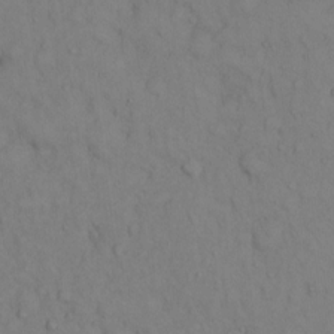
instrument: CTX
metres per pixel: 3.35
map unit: Hto
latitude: 12.9136
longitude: -61.4993
